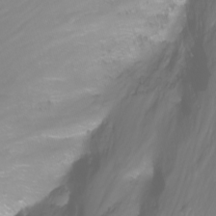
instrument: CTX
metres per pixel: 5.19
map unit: Nhu
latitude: -11.6533
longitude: -64.1956
